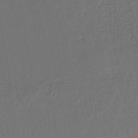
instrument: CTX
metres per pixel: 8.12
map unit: lHb
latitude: -39.4455
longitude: 62.0850
